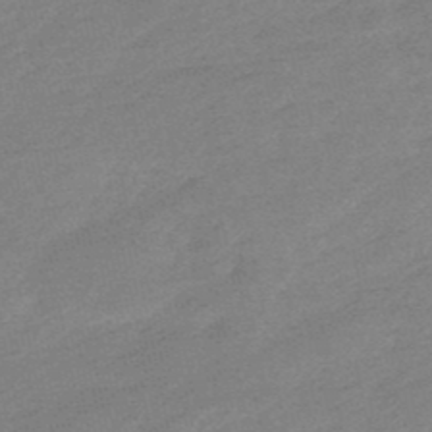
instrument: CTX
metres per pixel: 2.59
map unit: lHb
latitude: -48.2929
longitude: 81.8423
